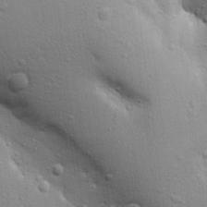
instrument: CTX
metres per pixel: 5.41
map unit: Ave
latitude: 17.9528
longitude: -141.4426
